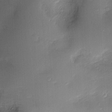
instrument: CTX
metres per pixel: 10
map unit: Nve
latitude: -7.2187
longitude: 175.1809
